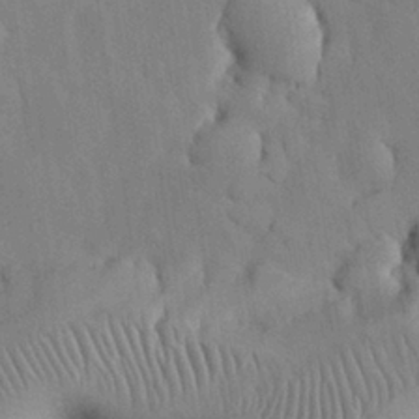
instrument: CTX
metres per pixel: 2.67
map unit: Nhu
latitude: 26.6302
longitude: -72.2712
